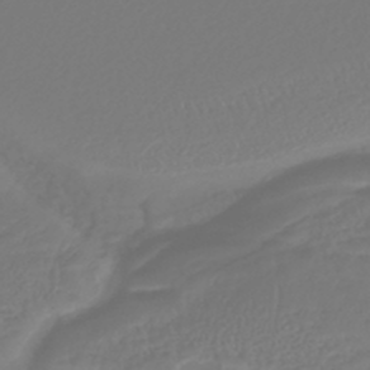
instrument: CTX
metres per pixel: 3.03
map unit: lHb
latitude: -43.6910
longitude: 77.6533
